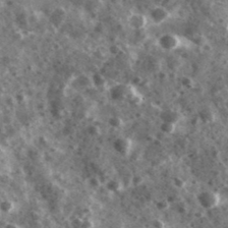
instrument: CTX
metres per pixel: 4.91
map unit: Ave
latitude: 38.4223
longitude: -107.7450
